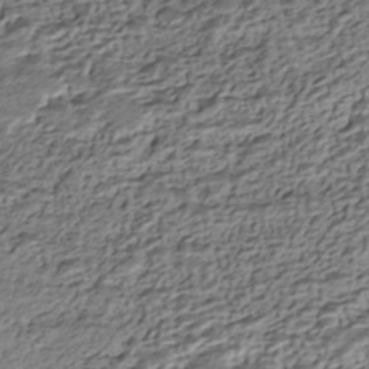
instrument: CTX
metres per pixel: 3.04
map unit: HNhu
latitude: -43.1998
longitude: 106.0850
